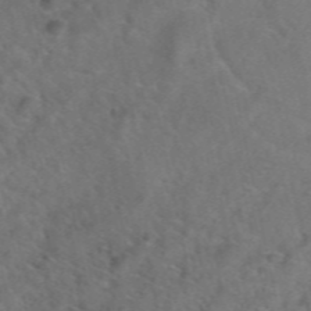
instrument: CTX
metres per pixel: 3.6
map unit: Hto
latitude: 39.4426
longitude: -41.4237
